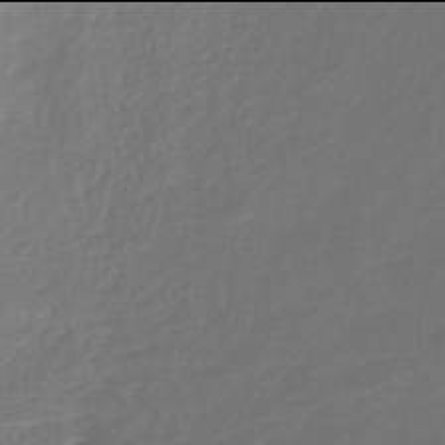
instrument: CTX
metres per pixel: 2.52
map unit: lHb
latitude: -46.0094
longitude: 61.6911
